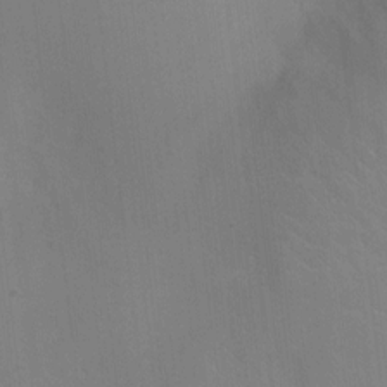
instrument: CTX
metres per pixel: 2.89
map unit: Ht
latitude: -3.0108
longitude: -17.4049
